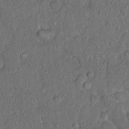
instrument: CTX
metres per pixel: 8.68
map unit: Hto
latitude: 15.3482
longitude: -40.5923
